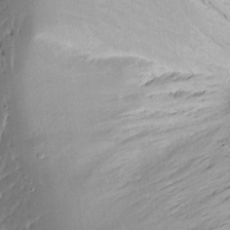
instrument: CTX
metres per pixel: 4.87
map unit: Ave
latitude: 15.0270
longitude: -140.0633
